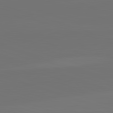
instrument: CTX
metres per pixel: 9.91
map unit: lApd
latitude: 82.4790
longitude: 144.1984
